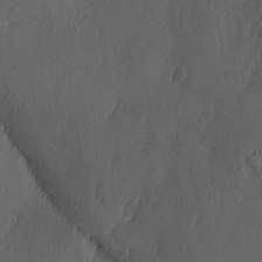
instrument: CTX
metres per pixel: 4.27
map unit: Ave
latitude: -10.8597
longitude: -121.7261
